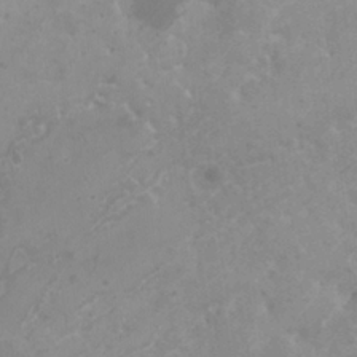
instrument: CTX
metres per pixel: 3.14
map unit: HNhu
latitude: -0.2551
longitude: 3.7099
